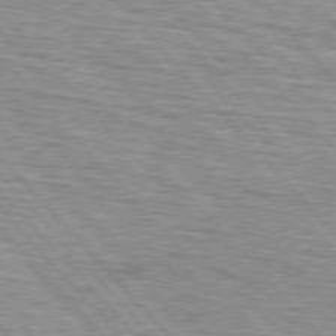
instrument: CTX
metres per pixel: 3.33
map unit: lApd
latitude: 75.8961
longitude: -83.1781
